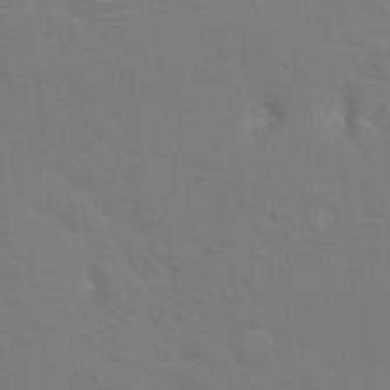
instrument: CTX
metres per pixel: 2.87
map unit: Nhu
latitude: 17.7639
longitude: -33.7261
